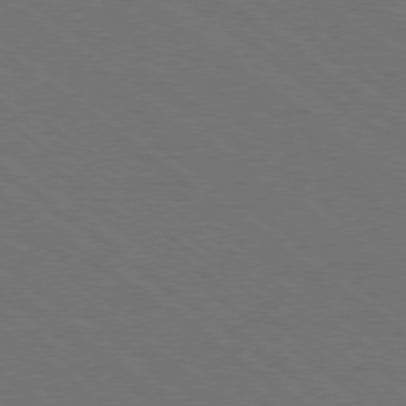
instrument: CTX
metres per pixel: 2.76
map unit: Ap
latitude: -79.0486
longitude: -64.0822
